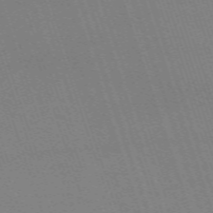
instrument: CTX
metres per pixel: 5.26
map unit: eHh
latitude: -64.3307
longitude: 51.4454
